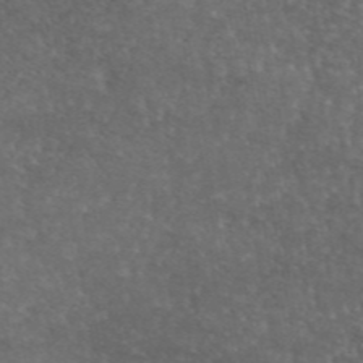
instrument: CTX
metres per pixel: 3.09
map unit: eAb
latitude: 45.6883
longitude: 114.6329
